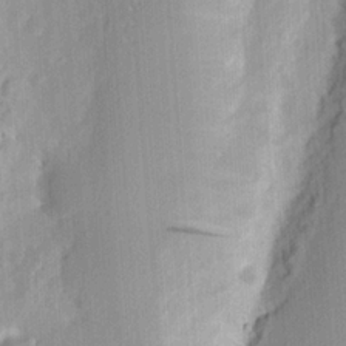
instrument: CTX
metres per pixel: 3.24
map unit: eHh
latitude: 7.3104
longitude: -75.9150
